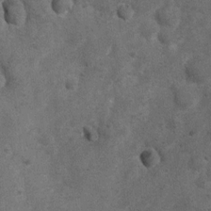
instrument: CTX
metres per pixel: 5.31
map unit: Nhu
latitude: 6.5168
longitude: -22.6679
